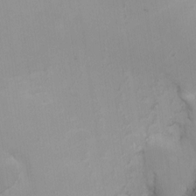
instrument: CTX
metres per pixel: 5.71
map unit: Nhe
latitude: -2.2928
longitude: -58.8002
